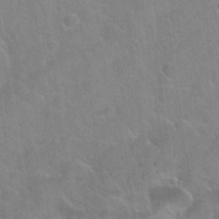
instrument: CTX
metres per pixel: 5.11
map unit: Nhu
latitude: 31.3671
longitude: -51.9717
